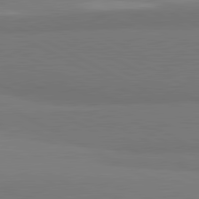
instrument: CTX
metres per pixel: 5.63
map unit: lApd
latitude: 81.7072
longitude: 159.0108
